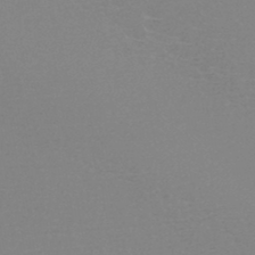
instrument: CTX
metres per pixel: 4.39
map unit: HNb
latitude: -45.8422
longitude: -41.9717
